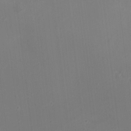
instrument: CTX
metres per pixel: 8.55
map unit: Ht
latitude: 1.2726
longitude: -20.0822
